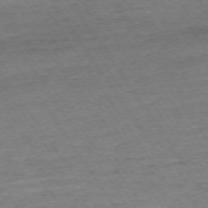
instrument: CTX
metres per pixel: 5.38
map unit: Ap
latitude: -74.4251
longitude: -84.4979
